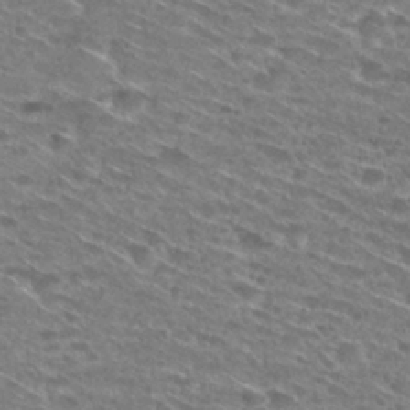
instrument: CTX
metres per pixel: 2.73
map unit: Hto
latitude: 29.3481
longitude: -46.3279
